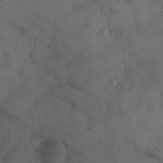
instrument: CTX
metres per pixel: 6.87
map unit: Ave
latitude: 0.4223
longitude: -111.6694
